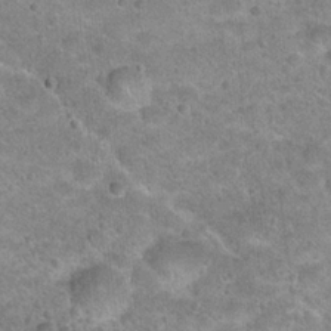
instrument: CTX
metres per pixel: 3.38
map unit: Hto
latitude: 21.9528
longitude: -49.3104
